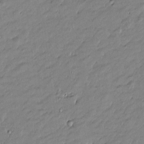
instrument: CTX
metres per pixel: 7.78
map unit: Htu
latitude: -6.3306
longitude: 177.0109
